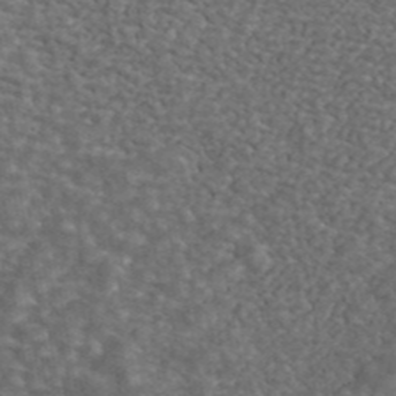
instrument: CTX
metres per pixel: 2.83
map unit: ANa
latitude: 43.4804
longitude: 30.0850
